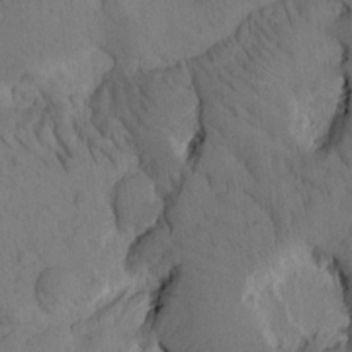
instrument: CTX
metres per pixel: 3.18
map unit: Htu
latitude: -1.8234
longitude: 172.6896
